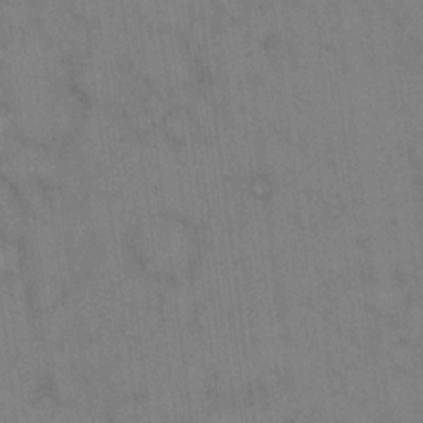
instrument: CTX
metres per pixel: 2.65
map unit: eHh
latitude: 14.5168
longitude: -62.7247
